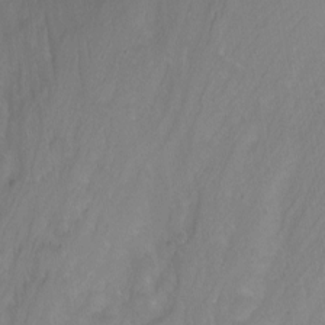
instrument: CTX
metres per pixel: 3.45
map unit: Nhu
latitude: -7.5210
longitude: -44.1200
